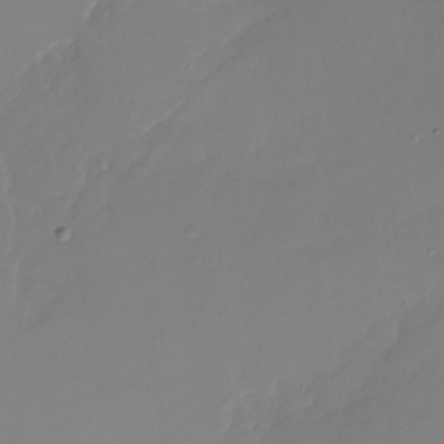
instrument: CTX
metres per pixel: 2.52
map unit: Nhu
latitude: -28.5007
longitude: -79.5182
